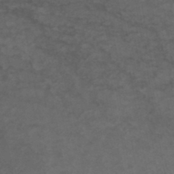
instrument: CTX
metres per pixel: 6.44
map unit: lHb
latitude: -46.3684
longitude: 75.1809
